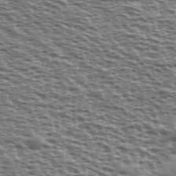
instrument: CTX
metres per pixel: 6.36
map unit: Ave
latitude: 38.1389
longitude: -112.6868
